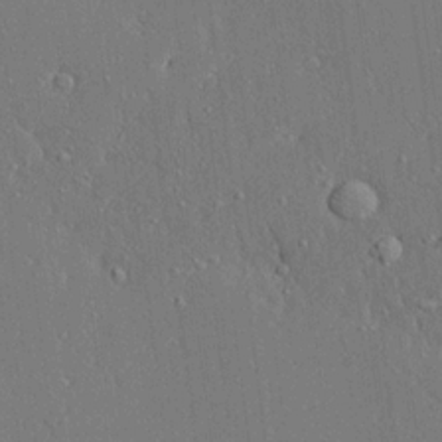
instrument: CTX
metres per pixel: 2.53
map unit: Ave
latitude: 18.0255
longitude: -140.1199
